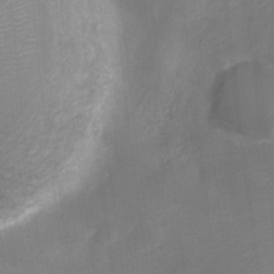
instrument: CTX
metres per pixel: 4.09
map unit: Nve
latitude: -20.4818
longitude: 107.8801
